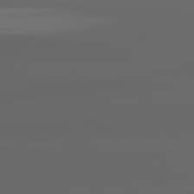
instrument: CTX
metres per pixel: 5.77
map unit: lApd
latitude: 82.9135
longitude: -135.4048
